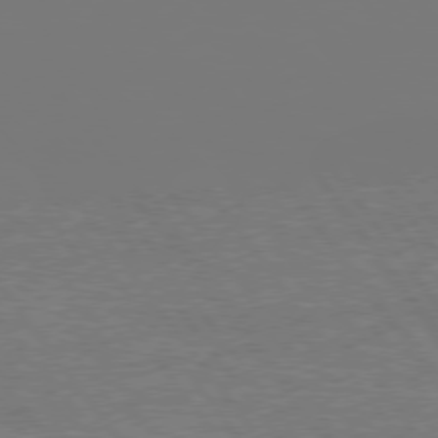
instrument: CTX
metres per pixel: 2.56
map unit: Hpe
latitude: 75.5182
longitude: -142.7435
